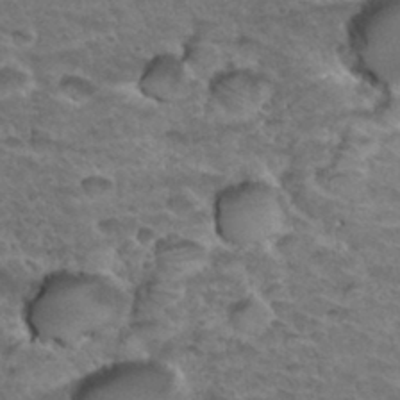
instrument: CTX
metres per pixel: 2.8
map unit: Hto
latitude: 34.6301
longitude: -45.2537
